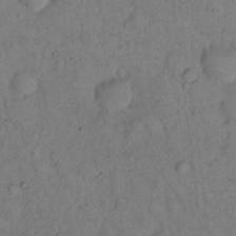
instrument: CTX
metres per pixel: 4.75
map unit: eHh
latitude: 16.4790
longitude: -62.2334
